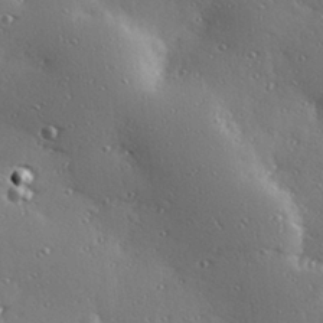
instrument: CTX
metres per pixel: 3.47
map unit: Hve
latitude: 28.0255
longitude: -91.6127
